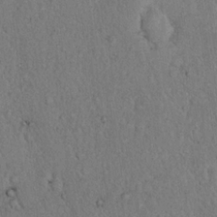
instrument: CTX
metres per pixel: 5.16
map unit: eHh
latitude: 18.4223
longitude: -62.2334
